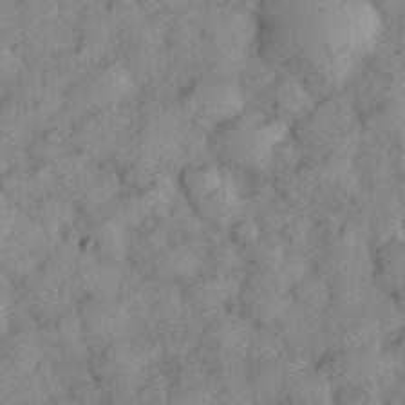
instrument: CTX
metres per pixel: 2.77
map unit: eHh
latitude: 35.4237
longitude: -68.9325
